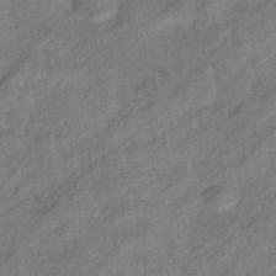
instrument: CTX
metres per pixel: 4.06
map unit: eHb
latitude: -41.8989
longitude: 83.0486
